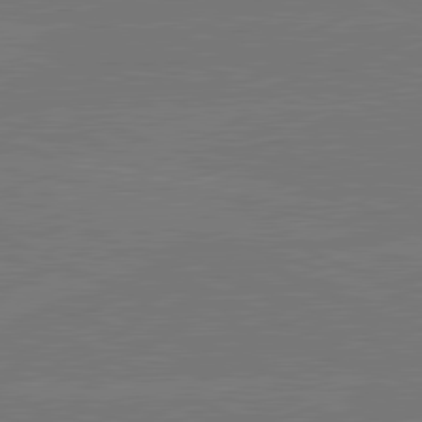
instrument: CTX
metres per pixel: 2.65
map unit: lApd
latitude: 81.0647
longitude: -127.8395
